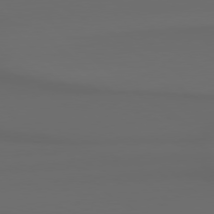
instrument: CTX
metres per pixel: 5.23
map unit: Hpe
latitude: 78.3656
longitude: -132.8758
